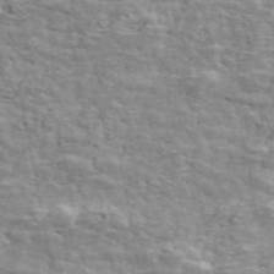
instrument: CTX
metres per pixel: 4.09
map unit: ANa
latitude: 48.2522
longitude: -81.9150
